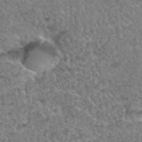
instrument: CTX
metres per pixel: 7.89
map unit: Hto
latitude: 35.9150
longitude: -47.8773
